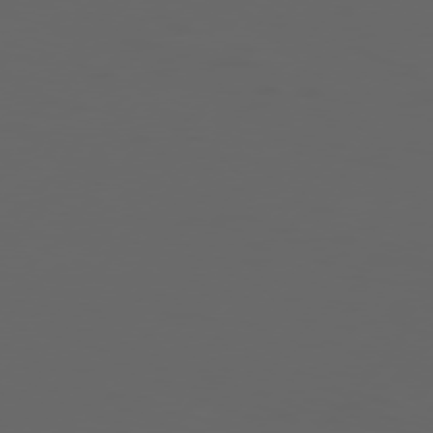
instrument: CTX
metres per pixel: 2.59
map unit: Hpe
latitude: 76.8191
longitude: -139.9528
